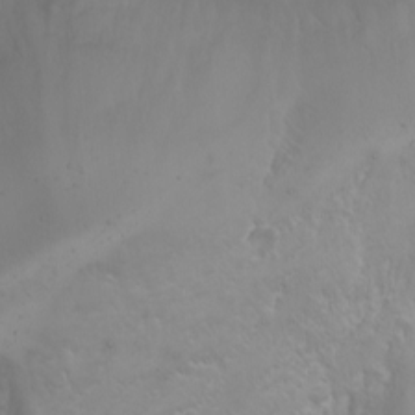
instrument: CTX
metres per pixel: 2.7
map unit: Nhu
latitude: -4.4818
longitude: -86.4790
